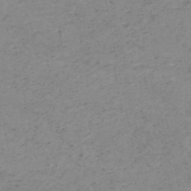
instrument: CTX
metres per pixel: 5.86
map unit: HNb
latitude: -51.4643
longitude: -51.8583
